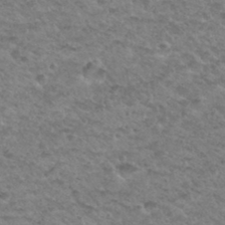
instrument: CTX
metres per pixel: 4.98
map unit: Hto
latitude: 34.1388
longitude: -49.1025
